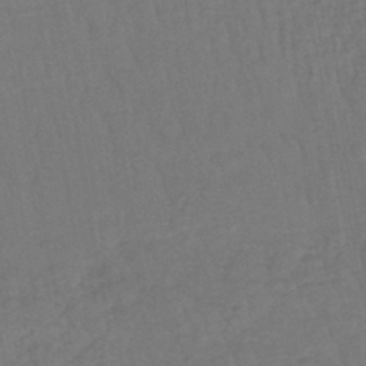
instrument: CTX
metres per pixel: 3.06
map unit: lHb
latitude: -43.0864
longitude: 64.1984
